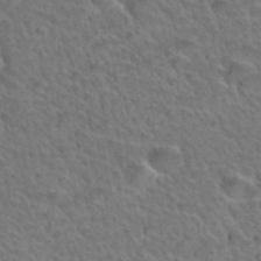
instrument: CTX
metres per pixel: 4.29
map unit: Hto
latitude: 34.6679
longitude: -47.3671
